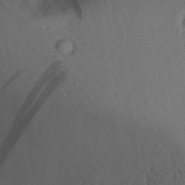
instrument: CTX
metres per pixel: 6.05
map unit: Aa
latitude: 29.6883
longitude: -133.8961
